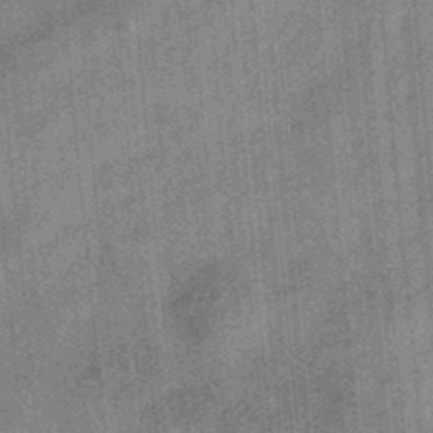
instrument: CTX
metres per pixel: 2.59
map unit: eHb
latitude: -34.3495
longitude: 79.1053
